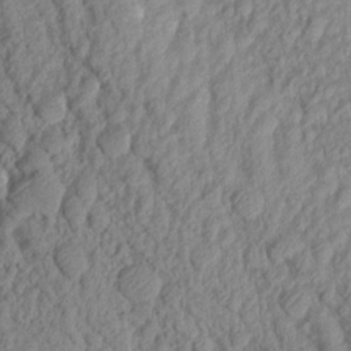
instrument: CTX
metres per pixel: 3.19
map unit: Aa
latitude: 17.9528
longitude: -147.2159
